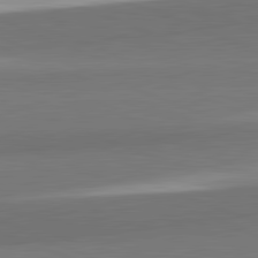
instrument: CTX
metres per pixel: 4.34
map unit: lApd
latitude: 82.2333
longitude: 153.3131
